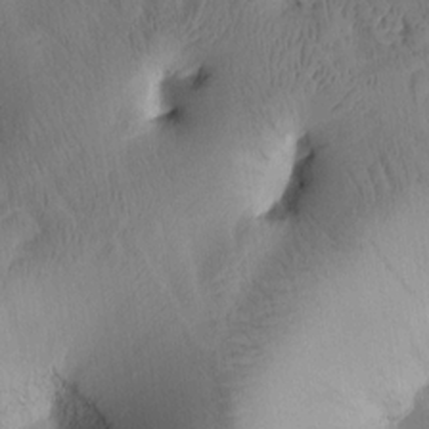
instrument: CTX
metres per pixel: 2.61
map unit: Htu
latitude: 2.2711
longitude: 177.1053
